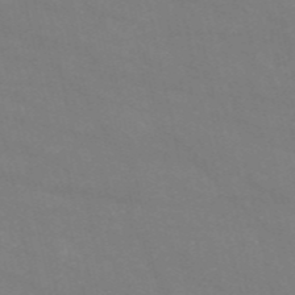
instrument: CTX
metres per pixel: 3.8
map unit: HNb
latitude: -54.7274
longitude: -37.7828
